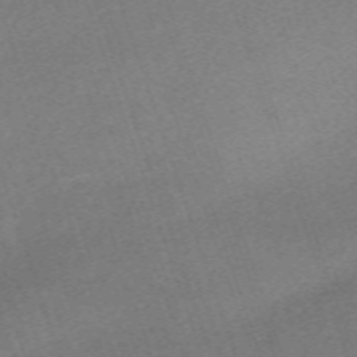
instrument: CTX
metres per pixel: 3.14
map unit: eHh
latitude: -63.8611
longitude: 50.3873
